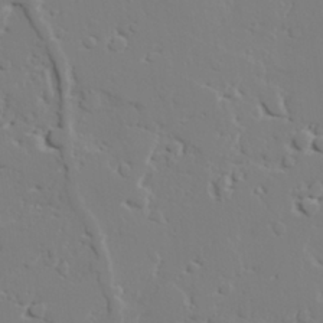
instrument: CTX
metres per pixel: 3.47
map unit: lAvf
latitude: 27.4427
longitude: -108.1011
